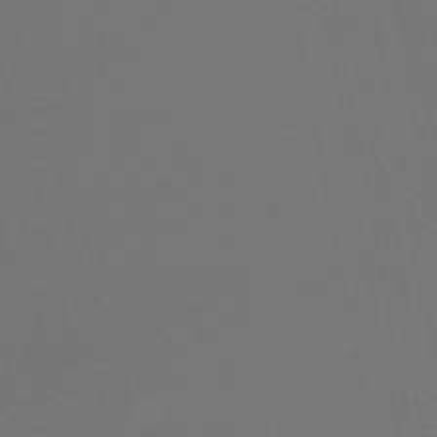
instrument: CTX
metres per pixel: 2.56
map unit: lHb
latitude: -47.8989
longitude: 69.2187
